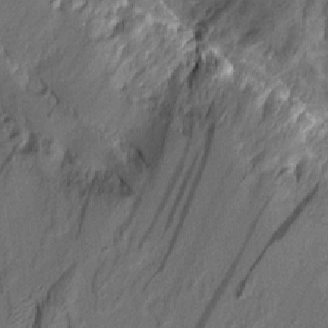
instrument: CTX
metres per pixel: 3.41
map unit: Aa
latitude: 8.6113
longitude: -128.4223
